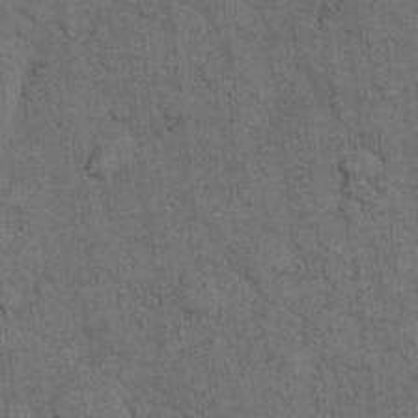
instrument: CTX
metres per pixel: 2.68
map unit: eHh
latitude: 11.8961
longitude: -66.3089
